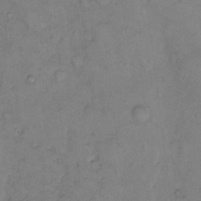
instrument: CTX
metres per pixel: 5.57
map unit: eHh
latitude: 9.1592
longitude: -62.8191
